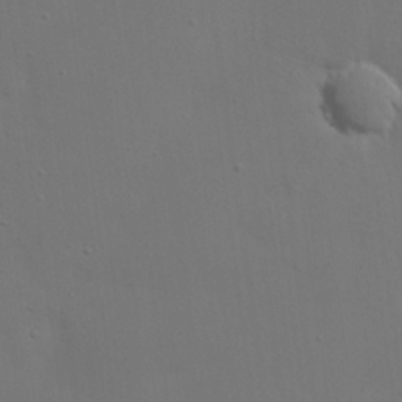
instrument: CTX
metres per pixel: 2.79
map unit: eHh
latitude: 23.6883
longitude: -69.6505
